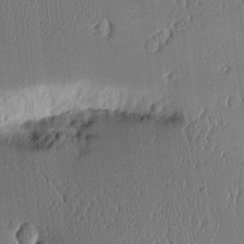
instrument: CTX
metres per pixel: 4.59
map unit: Aa
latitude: 11.6883
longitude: -127.3293
